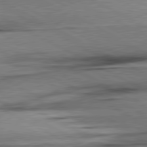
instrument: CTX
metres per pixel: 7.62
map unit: lApd
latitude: 80.8191
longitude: -157.7260
